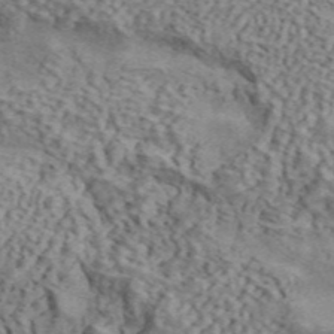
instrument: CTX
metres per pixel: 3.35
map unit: ANa
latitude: 45.6883
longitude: 45.0298
